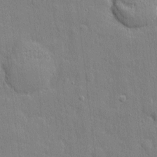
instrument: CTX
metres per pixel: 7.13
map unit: eHh
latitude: 3.8772
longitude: -75.2348
